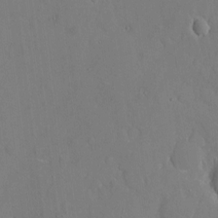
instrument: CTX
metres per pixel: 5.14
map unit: eHh
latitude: 6.0633
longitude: -68.3090
